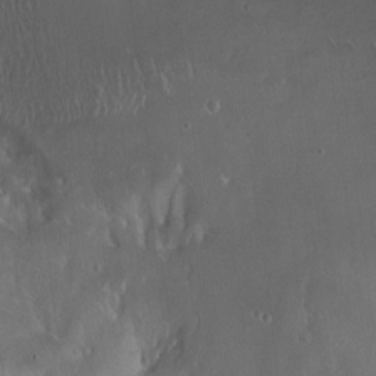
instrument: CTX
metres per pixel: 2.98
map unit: Ht
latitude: 0.2522
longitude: -37.5182
